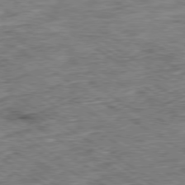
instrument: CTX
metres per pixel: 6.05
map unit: Ap
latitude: -79.8044
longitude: -49.2726
